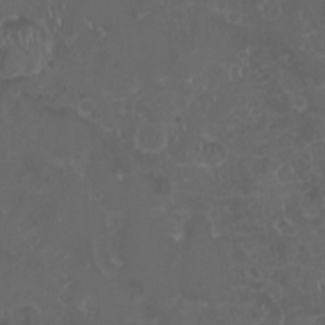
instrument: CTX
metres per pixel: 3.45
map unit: HNhu
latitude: -1.8990
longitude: 10.9164
